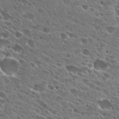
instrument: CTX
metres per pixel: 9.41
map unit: Hto
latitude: 27.9150
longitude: -43.5560
